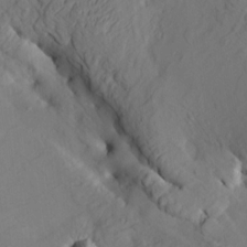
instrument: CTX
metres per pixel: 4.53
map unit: HNhu
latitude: 10.5546
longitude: 23.7667
